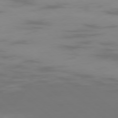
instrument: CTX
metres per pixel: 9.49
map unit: Ap
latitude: -78.1605
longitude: -94.9136
